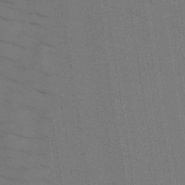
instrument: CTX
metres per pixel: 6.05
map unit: HNb
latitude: -44.1984
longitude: -41.1214
